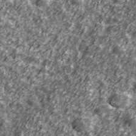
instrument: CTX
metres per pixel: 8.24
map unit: Ave
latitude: 41.9528
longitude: -113.7827
